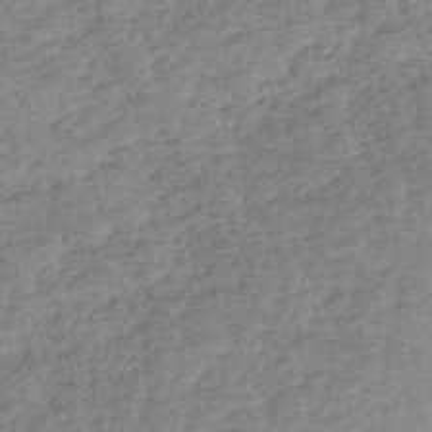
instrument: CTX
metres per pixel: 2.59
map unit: lHb
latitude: -44.1417
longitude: 70.6519
